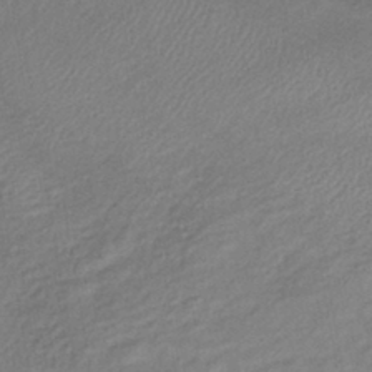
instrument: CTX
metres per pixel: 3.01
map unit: lHb
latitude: -40.5951
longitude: 78.1228
